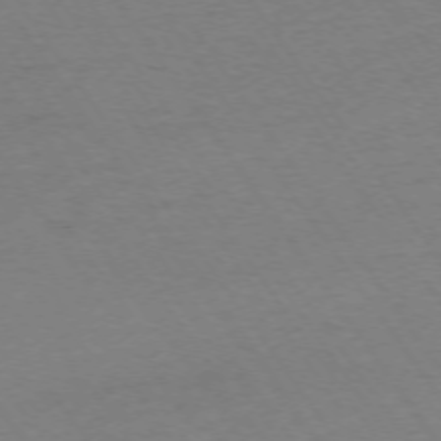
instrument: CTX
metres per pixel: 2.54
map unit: Ap
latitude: -73.9556
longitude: -85.2915
